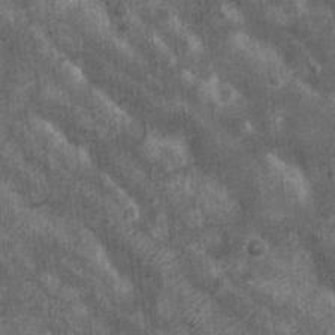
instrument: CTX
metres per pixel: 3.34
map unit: Ht
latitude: 2.8191
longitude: -19.2348
